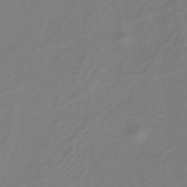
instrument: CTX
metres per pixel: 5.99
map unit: lHb
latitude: -38.3495
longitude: 62.8408
